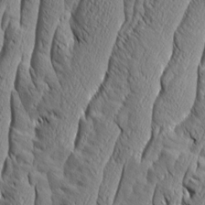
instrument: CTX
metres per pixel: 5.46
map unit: Aa
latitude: 7.9528
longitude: -129.8583
